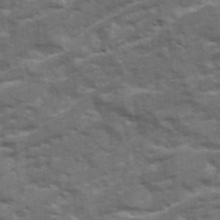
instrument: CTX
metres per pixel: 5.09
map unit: Ave
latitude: 19.8961
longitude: -130.1011
